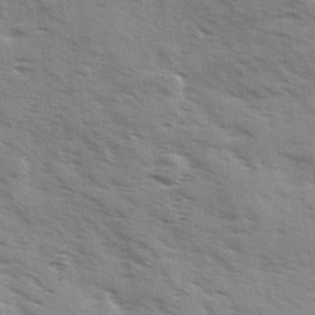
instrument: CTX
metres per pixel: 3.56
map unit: Ave
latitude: 1.4804
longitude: -110.5735
